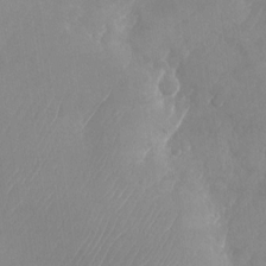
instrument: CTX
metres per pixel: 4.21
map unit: Nhu
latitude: -24.3495
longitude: -70.6301
